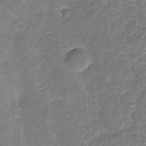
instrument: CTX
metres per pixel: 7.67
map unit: Nhu
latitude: -18.3495
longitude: -56.6868
